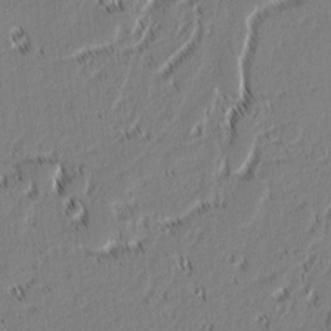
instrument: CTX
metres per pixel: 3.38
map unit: lAvf
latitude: 1.4615
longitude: -106.8758
